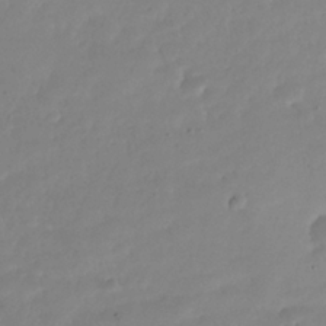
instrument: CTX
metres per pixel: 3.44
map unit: Nhe
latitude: -35.5021
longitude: -145.1781
